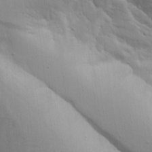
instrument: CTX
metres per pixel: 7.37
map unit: Aa
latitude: 15.1026
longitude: -142.3845
